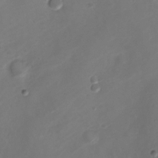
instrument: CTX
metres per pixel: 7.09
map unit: Nve
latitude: -20.5573
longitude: 106.7841
